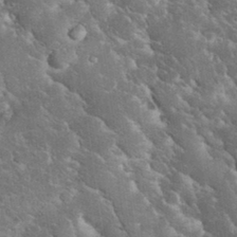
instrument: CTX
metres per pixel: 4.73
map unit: eHh
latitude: 34.4412
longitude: -65.9717
